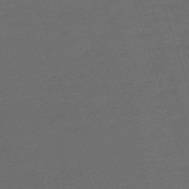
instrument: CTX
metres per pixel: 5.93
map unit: HNb
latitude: -55.8800
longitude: -45.0647
